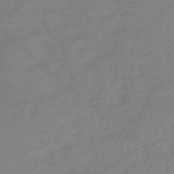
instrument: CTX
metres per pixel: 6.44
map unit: eHb
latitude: -41.9745
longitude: 84.4629
